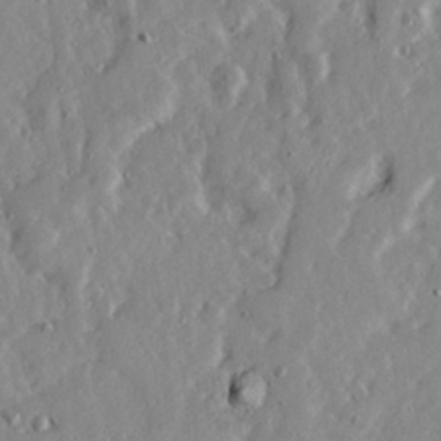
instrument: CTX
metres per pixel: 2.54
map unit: Ave
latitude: 22.4034
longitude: -131.4616
